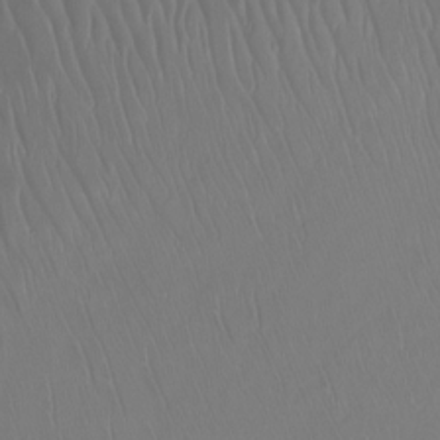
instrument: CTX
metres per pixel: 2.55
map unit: Ht
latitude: -15.0109
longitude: -54.3845
